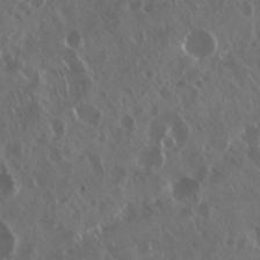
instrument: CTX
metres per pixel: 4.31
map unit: Nhu
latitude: 29.6316
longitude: -59.7828
